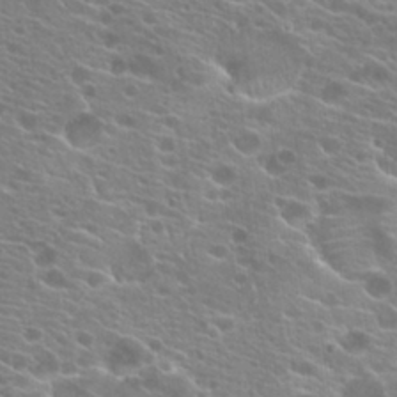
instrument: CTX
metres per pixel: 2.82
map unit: Hto
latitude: 21.3104
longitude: -40.2711
